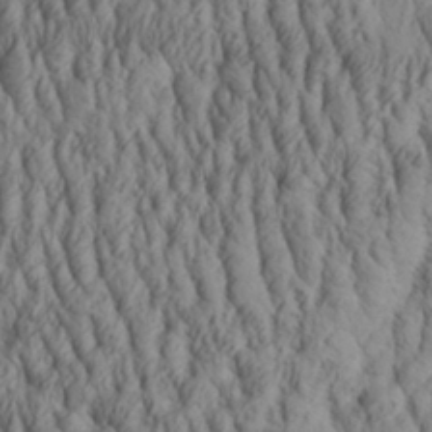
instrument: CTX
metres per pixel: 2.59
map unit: Aa
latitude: 29.7827
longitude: -138.4223
